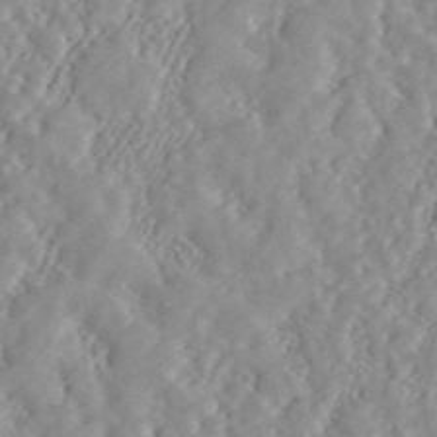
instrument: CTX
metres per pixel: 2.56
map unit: ANa
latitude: 45.8961
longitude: 49.9745
